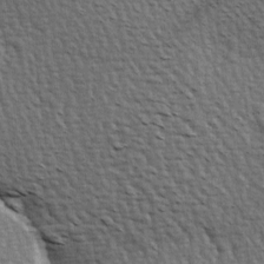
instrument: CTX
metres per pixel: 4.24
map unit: Hve
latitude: 3.5749
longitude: -121.0837
